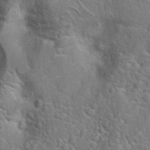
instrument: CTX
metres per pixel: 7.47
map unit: Hto
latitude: 19.4237
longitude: -51.4426
